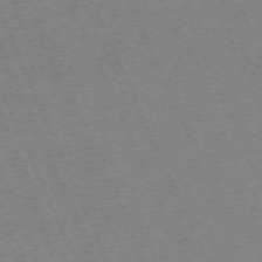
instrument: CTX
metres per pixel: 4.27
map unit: Hpe
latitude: -71.0864
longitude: 12.2740
